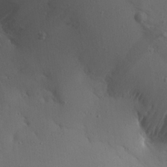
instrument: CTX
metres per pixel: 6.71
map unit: Aa
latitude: 13.7639
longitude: -142.7246
